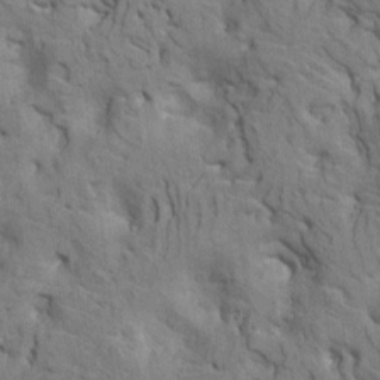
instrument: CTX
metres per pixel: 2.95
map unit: HNhu
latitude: 8.3090
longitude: -3.4048
